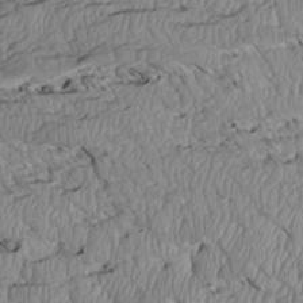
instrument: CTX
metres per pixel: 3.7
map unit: Htu
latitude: 2.4601
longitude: 149.3888
